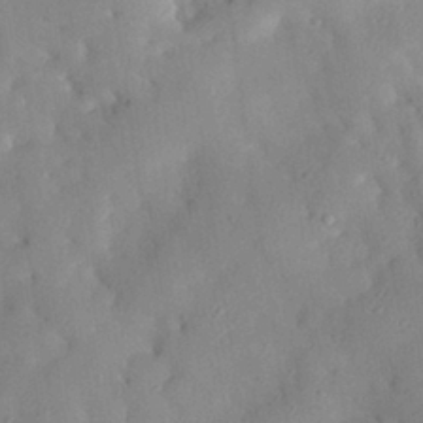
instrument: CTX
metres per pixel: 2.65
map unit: eHh
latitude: 28.4601
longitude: -77.3859
